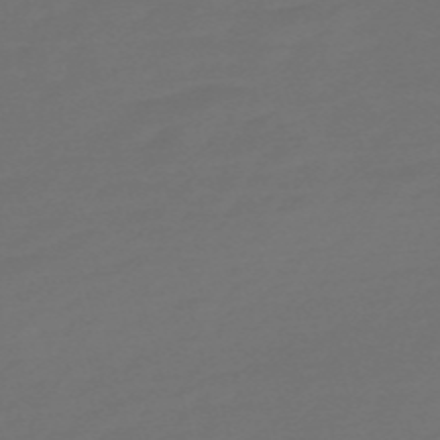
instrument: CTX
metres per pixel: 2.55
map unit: Nve
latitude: -58.7274
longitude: 56.6707
